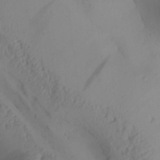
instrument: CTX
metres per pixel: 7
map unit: Aa
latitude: 28.4034
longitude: -133.9150
